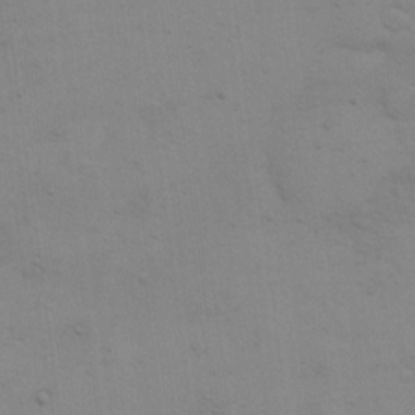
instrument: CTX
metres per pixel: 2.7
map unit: eHh
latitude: 18.0255
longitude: -66.7246
